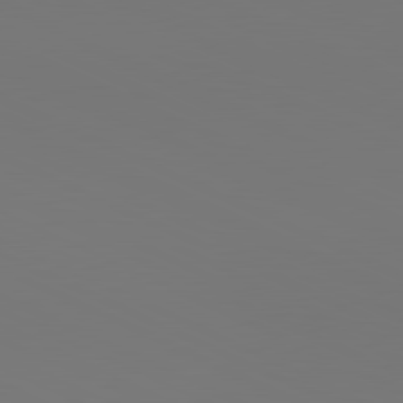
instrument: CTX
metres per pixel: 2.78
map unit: lApd
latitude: 81.1592
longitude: 147.9556
